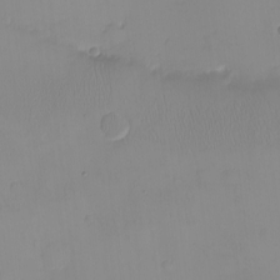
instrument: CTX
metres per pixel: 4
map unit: eHh
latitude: -9.2187
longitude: -66.3089
